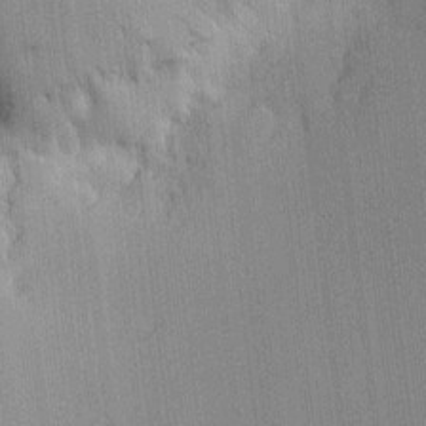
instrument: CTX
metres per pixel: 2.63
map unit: HNhu
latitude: 9.2348
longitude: 16.0472
